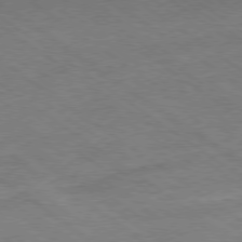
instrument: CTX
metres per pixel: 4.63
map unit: Hpe
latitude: -79.0675
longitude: -14.1578
